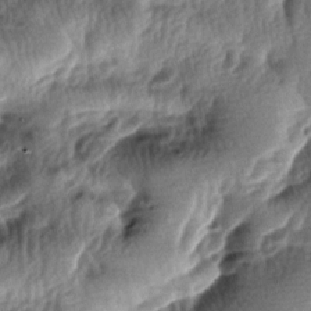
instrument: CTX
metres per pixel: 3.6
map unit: lAa
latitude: -7.8989
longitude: -127.4616
